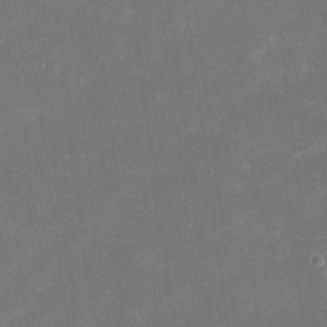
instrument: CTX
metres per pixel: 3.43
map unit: eHh
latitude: 20.3468
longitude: -69.1025
